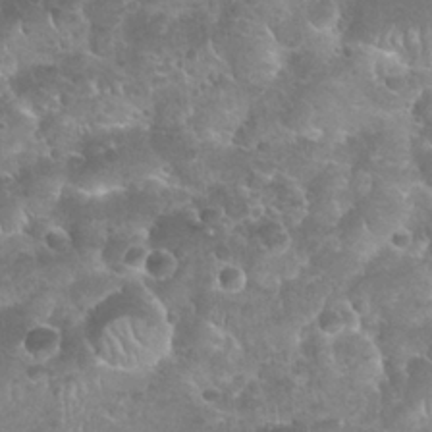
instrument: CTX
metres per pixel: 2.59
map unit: Nhu
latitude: 25.3481
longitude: -51.9528
